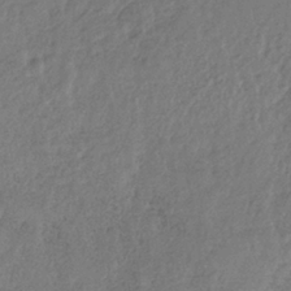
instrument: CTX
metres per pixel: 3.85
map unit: lHb
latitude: -37.5021
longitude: 68.6896
